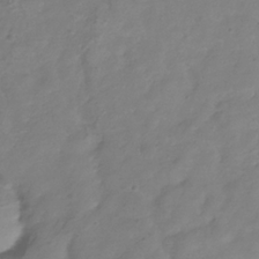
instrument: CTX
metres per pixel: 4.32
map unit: Hve
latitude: -33.6533
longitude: 90.6708
